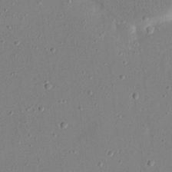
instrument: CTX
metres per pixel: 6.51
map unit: eHh
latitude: 17.3293
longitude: -70.4034
